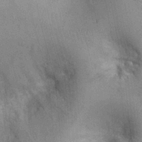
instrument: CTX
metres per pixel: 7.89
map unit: Ht
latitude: -2.7841
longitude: -15.6127
